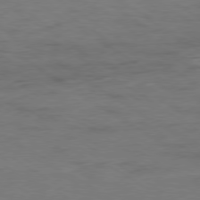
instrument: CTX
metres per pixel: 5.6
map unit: Ap
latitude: -79.9178
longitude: -53.0270
